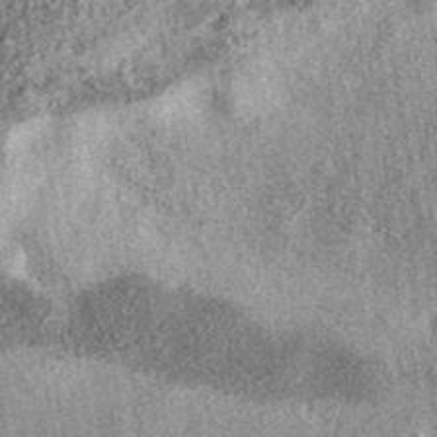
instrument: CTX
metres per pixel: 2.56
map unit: eAb
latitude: 39.5371
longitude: 106.7652
